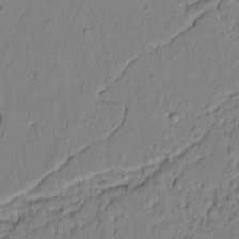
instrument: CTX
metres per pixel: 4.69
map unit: lAvf
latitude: 6.7624
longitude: 166.2361
